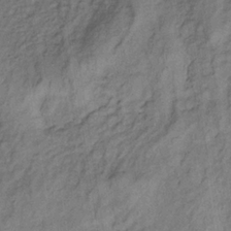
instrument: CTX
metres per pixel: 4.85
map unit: lHb
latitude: -33.4833
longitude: 65.7856
